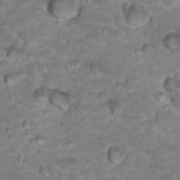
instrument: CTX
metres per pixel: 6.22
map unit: Hto
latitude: 18.1200
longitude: -35.7449
